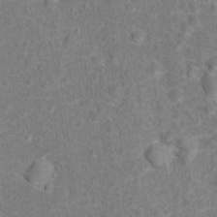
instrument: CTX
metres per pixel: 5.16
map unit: Hto
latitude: 15.2915
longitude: -41.9150
